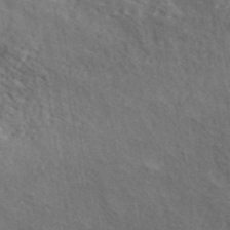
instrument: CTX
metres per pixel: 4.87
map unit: lHvf
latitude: 40.8191
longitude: -87.5182
